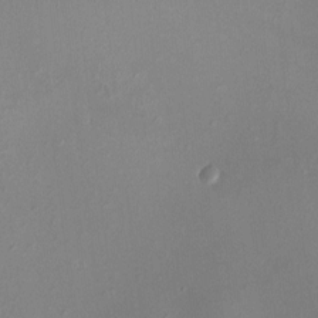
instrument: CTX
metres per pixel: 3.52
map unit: HNhu
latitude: 5.6316
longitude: 6.9730
